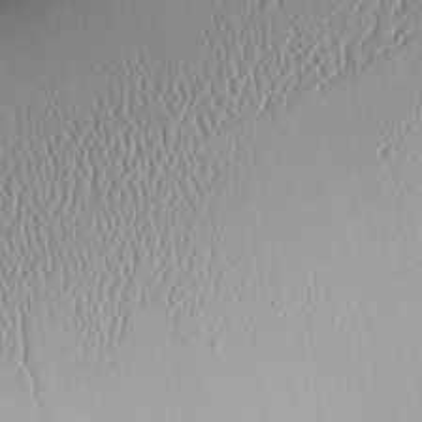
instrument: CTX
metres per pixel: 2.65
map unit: Aa
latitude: 10.1200
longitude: -128.8191
